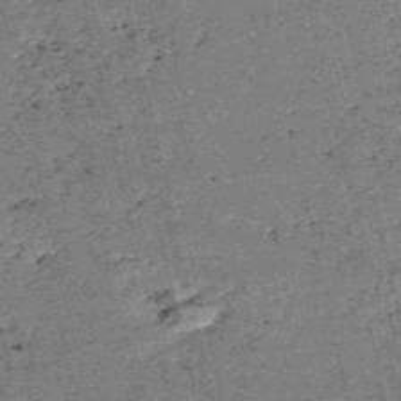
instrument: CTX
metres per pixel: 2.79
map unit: HNb
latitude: -54.2740
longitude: -39.9906
